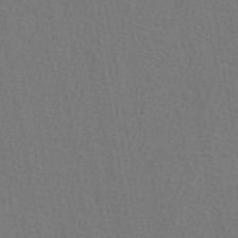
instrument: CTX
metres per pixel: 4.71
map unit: ANa
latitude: 39.9906
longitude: 21.8800
